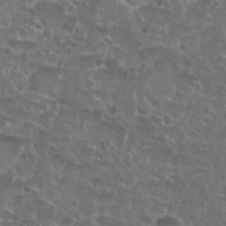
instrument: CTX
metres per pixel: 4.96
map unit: Nhu
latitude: 27.5182
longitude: -51.6882
